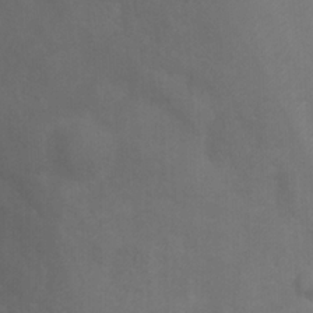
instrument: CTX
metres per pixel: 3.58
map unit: Ht
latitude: -0.6897
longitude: -32.4601
